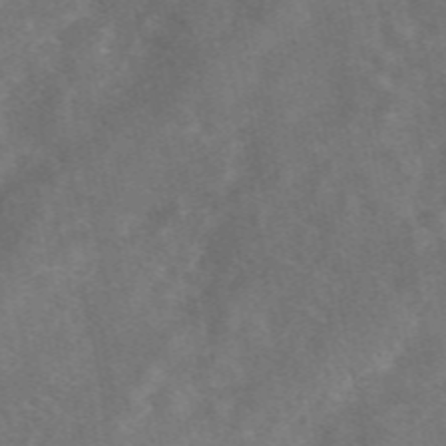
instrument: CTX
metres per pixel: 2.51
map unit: eAb
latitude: 49.5182
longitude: 119.1809
